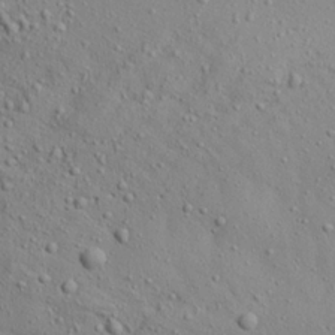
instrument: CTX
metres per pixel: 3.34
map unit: Aa
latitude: 22.4412
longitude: -143.6505
